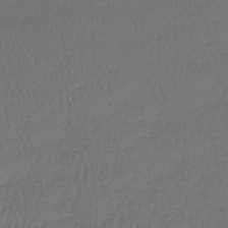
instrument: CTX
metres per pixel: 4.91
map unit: lHb
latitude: -39.9367
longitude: 68.4440
